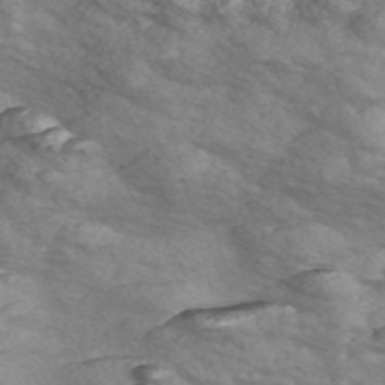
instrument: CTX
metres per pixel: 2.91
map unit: Nve
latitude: -57.1809
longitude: 55.1620
